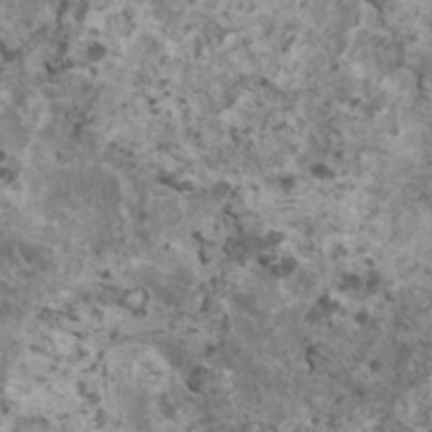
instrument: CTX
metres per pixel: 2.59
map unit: HNhu
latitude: 1.7449
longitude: 4.1983
